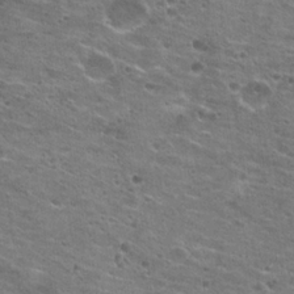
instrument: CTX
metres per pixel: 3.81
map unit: Hto
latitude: 21.8017
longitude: -42.4601
